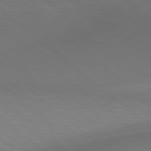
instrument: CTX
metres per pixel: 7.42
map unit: lApd
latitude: 79.2915
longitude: -176.0633
